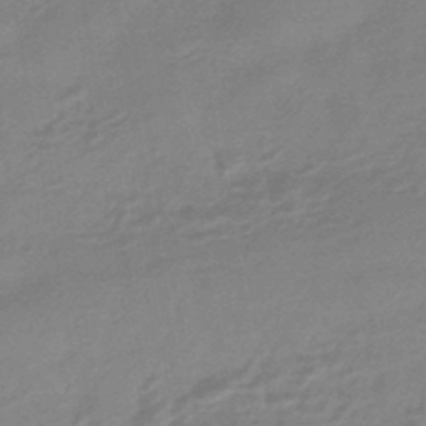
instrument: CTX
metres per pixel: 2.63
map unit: eHb
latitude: -44.4629
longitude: 89.8611
